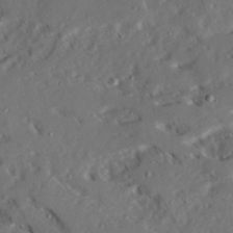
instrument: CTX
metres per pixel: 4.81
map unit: Ave
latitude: 22.8191
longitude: -131.6883
